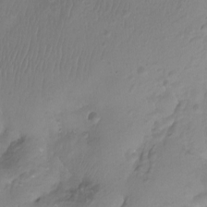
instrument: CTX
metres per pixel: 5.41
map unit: Aa
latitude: -12.6896
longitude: -68.2334
